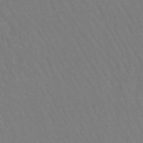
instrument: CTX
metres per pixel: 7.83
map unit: lHb
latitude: -46.3306
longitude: 77.6722
